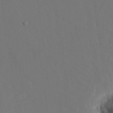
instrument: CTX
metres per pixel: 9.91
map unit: eHh
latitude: 18.4412
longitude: -67.6316
